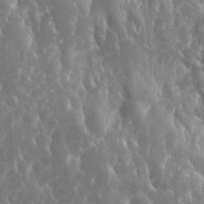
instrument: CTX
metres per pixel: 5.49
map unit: Htu
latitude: -1.4644
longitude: -76.4034
